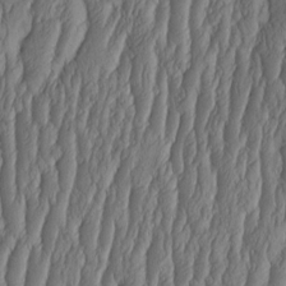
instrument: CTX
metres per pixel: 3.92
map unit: HNhu
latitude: -1.9745
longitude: 13.5777
